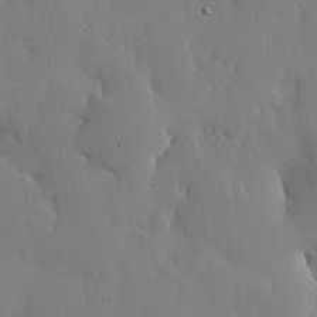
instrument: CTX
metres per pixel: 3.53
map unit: lHvf
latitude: 17.4615
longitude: -114.3278
